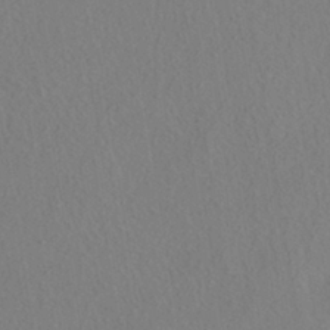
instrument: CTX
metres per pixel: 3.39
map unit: HNhu
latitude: -39.7289
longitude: 101.0675
